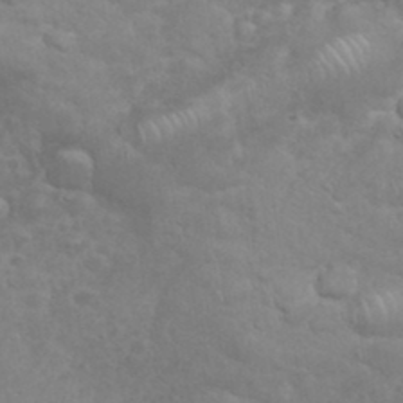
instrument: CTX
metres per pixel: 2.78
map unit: eHh
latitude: 35.8016
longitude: -62.5924
